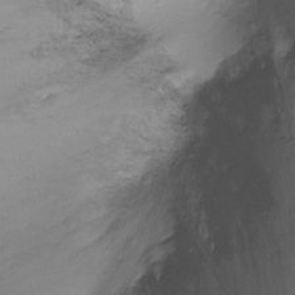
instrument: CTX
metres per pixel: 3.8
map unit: Ht
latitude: -2.1605
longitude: -29.2537
